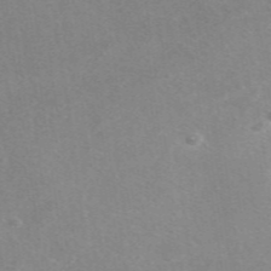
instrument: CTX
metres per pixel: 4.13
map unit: eAb
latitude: 47.8584
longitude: 115.2565
